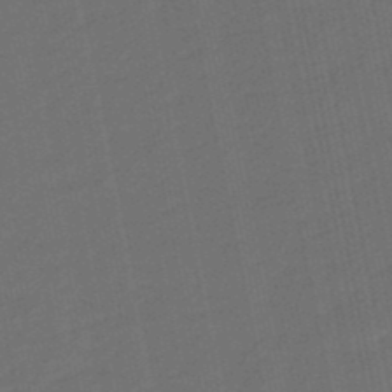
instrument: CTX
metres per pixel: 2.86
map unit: eHb
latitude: -47.7666
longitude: 87.6155
